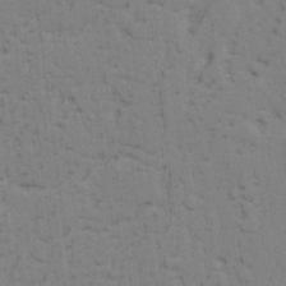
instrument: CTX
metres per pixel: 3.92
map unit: lAvf
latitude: 25.1025
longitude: -111.7450
